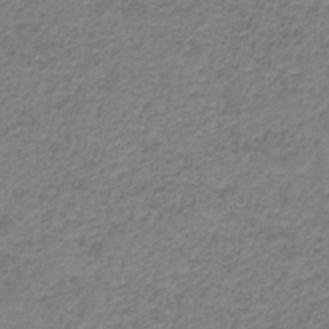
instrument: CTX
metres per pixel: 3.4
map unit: HNb
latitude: -37.9556
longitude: 51.0108
